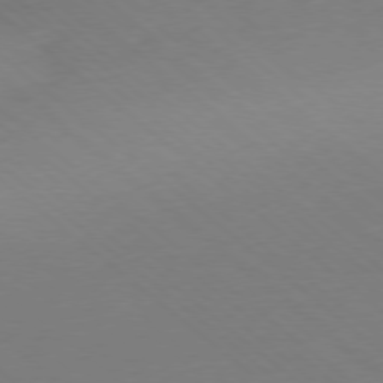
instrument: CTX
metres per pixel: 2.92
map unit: Ap
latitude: -78.5384
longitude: -99.4048
